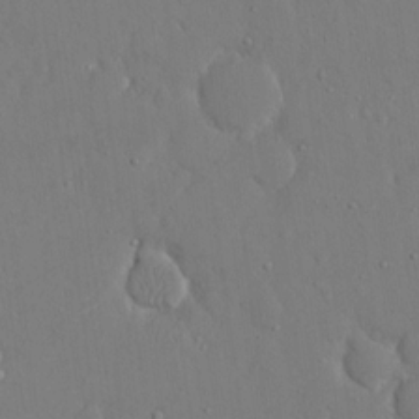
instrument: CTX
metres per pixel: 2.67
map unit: eHh
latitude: 16.5924
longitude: -70.9891
